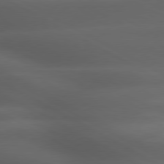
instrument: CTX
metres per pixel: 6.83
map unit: lApd
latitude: 79.3104
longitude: -119.1970
